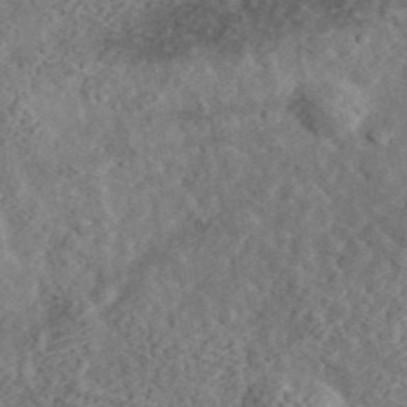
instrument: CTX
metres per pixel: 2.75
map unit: eHh
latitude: 36.9703
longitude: -79.5749
